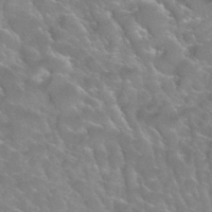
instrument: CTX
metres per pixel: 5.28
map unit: Hto
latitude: 34.4223
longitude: -49.8394
